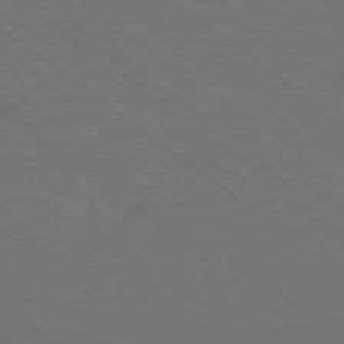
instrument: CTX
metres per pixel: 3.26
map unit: Ap
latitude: -79.3509
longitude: -64.9325
